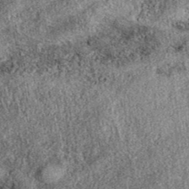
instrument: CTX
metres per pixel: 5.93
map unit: eAb
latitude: 38.5546
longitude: 109.0486
